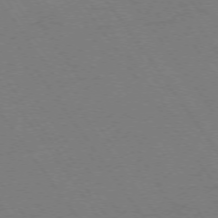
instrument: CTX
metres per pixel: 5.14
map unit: Ap
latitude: -74.4440
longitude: -70.9136
